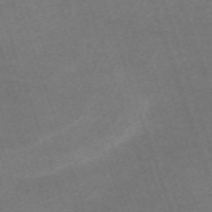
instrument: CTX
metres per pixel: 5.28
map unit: eHh
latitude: -63.8422
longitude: 50.1606
